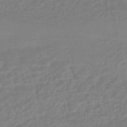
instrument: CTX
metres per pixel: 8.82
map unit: HNhu
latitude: -45.8422
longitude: 92.3873
